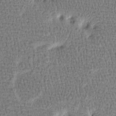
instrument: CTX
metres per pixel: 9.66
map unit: Htu
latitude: -3.8044
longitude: 176.2739
